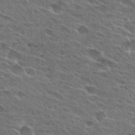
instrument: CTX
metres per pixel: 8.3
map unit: Hto
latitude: 26.2712
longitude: -43.9906
